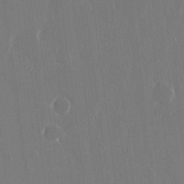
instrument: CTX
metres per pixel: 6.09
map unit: eHh
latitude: 15.5372
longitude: -71.1403
